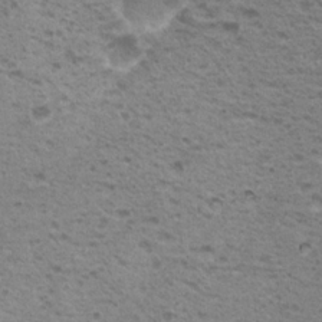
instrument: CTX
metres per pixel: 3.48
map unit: Nhu
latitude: 18.5545
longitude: -30.9703
